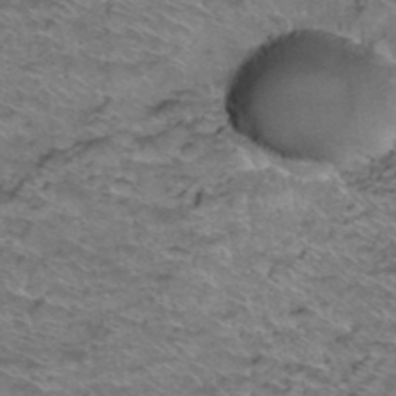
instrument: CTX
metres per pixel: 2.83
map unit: Hto
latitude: 38.4979
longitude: -44.3278
